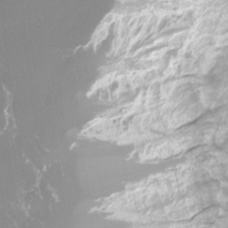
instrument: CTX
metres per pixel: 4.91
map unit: Ht
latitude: -12.2362
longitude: -46.0633
